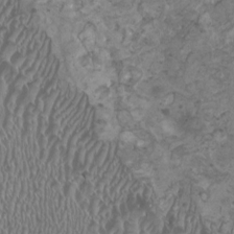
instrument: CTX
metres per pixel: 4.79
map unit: HNhu
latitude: -0.0661
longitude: 1.4455
